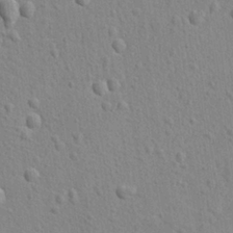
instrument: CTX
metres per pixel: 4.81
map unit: lAvf
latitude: -9.0675
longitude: -120.5168
